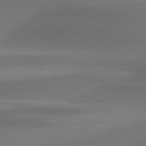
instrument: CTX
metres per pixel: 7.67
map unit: lApd
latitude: 79.5938
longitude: -87.3670
